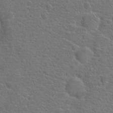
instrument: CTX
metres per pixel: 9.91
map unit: Hto
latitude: 18.3467
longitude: -41.9528
